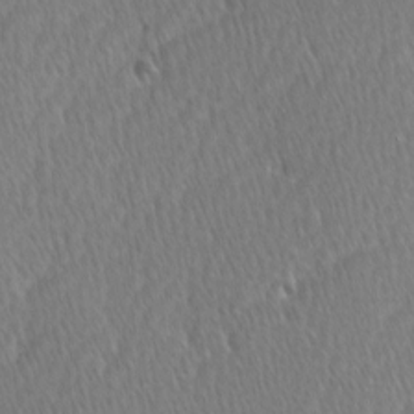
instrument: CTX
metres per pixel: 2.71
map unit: Ave
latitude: -0.9542
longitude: -114.3089
